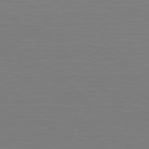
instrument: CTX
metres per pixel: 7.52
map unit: Hpe
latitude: -81.6155
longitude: 8.6140
